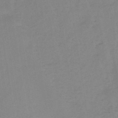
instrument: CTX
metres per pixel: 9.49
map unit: HNb
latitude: -45.6155
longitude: -39.3104
